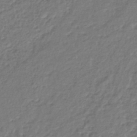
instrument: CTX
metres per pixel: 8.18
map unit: lHb
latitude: -38.0094
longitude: 63.5777
